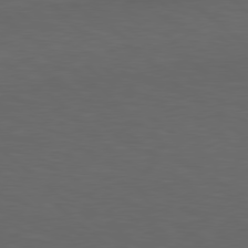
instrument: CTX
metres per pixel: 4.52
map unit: lApd
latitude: 78.5735
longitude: -176.6490
